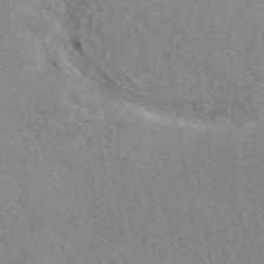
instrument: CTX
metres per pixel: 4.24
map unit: eAb
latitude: 49.7639
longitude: 115.1431
